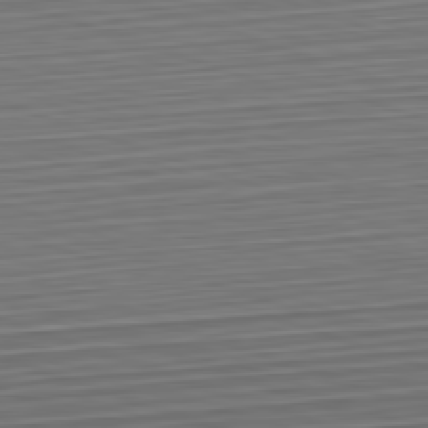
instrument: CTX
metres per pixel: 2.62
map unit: Hpe
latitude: -82.6707
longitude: 14.1795
